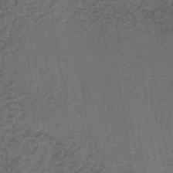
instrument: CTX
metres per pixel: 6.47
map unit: lHb
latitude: -41.7289
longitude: 57.3132
